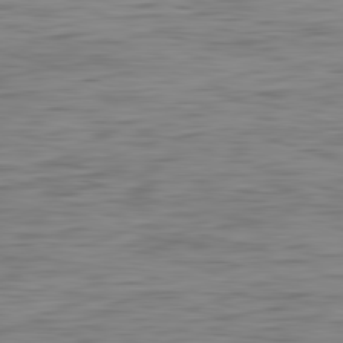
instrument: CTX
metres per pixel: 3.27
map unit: Ap
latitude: -82.1795
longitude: -78.6302
